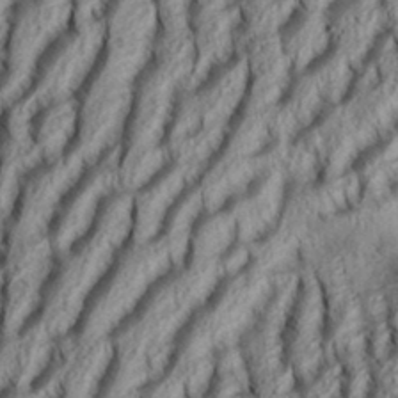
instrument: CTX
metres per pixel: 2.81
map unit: Aa
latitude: 33.8772
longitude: -137.2915
